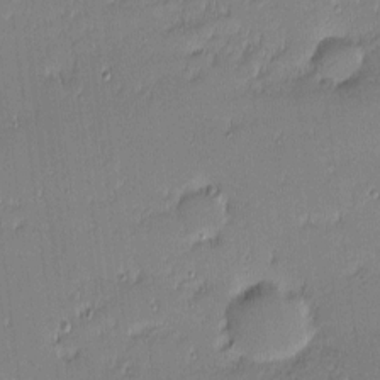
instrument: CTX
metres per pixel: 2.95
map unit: eHh
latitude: -2.5573
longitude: -83.1403
